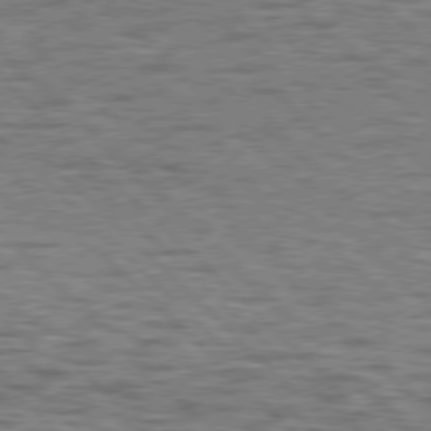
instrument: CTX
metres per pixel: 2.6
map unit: lApd
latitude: 77.1403
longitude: -70.9325
